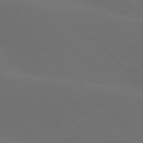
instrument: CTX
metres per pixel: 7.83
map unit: lApd
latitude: 77.6882
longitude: -52.8002
